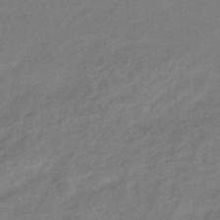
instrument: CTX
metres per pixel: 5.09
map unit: eHb
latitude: -41.8611
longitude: 83.3887
